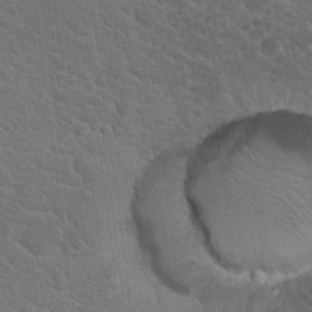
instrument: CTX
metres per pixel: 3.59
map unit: Hto
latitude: 19.1970
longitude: -34.8002
